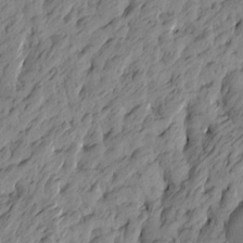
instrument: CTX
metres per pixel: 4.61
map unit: Htu
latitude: -4.3495
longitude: -176.0822
